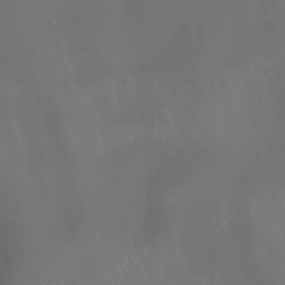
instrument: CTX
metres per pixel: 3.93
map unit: Nhu
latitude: -6.2172
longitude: -91.3482
